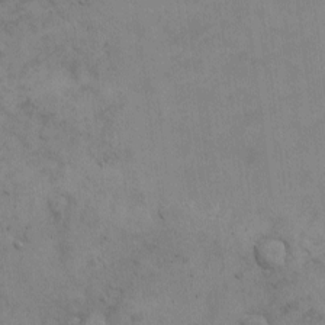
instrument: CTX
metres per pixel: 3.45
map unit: eHh
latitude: -8.9353
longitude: -68.5168
